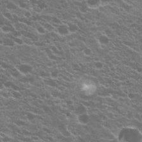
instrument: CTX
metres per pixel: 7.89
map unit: Hto
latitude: 20.8380
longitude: -35.0080
